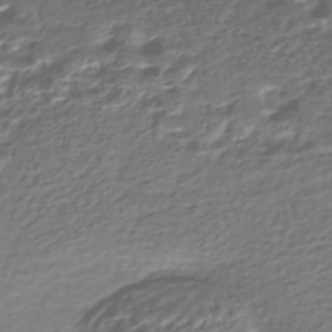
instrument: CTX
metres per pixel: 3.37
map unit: Nhe
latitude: -46.6329
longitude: -172.8191
